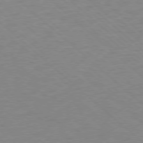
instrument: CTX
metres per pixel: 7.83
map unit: Ap
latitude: -78.3684
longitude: -68.5735
